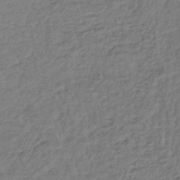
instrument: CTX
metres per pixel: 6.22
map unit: lHb
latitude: -42.7085
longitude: 78.5007
